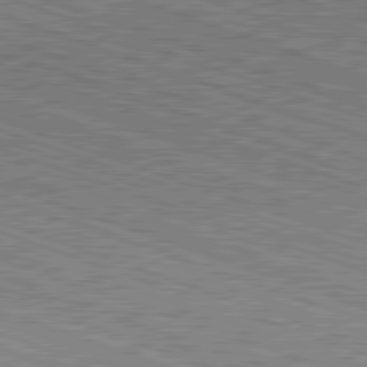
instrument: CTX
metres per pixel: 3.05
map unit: Hpe
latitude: -82.6329
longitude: 8.5574
